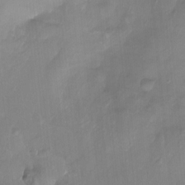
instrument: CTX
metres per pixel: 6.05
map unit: Nhu
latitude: -11.9367
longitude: -68.3278
